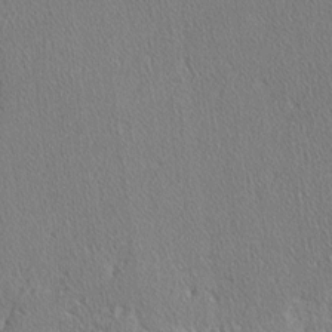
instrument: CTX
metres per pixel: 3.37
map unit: lAvf
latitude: -3.5021
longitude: -108.8002
